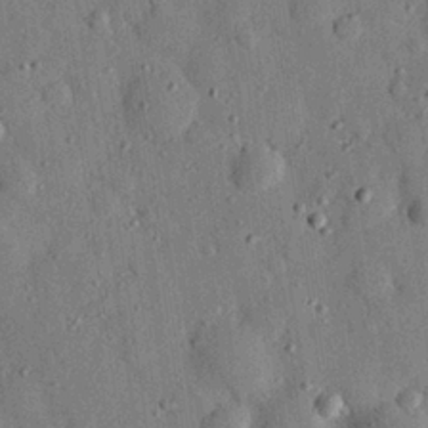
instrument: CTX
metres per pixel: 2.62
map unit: eHh
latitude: 27.4804
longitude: -78.1200
